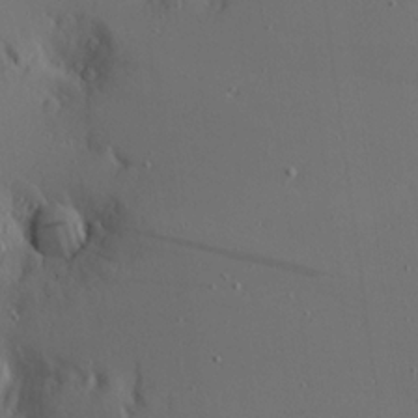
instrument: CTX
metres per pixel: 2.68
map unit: Aa
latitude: 20.8758
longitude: -143.6694
